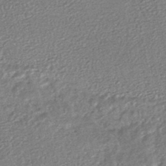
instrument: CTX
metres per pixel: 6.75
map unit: HNhu
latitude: -47.3131
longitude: 102.3684
